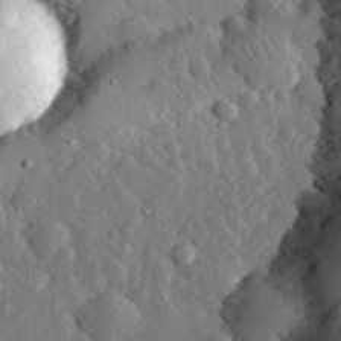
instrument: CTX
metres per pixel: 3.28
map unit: lHvf
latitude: 33.5182
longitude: -82.4034
